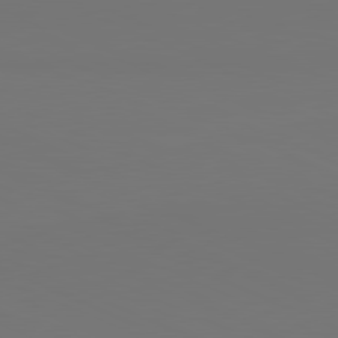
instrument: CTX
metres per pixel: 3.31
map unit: lApd
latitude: 81.2915
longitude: 147.1998
